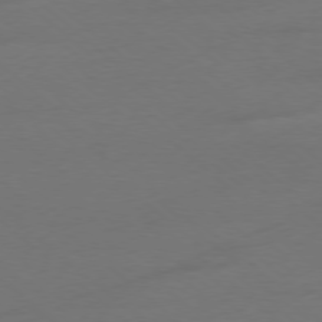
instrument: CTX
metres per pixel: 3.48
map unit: Ap
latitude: -78.3117
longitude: -69.7828
